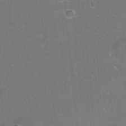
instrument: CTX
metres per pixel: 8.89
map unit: eHh
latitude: -11.7100
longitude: -60.9136
